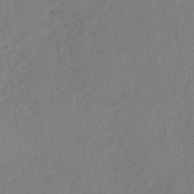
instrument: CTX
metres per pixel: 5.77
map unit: lHb
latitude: -34.7652
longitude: 63.8989
